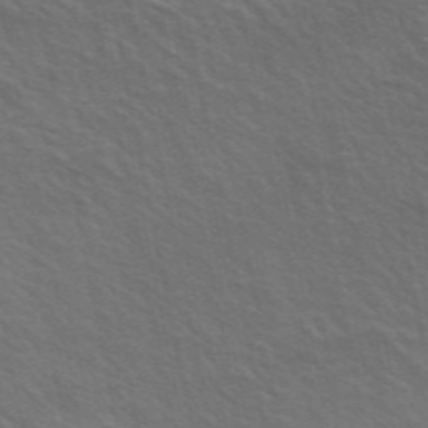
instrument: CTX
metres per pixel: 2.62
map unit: ANa
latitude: 49.6316
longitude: -75.2348
